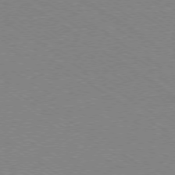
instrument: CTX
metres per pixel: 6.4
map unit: Ap
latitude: -78.5195
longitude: -84.0444
